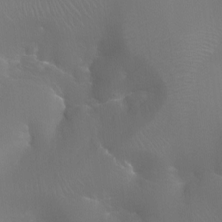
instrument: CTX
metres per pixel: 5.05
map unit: Ht
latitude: -11.5021
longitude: -44.6679
